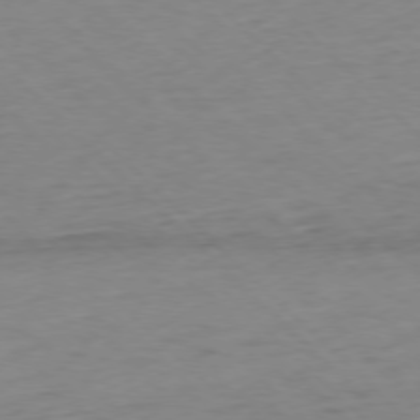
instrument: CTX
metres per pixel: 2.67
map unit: Ap
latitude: -77.0864
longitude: -79.5938
